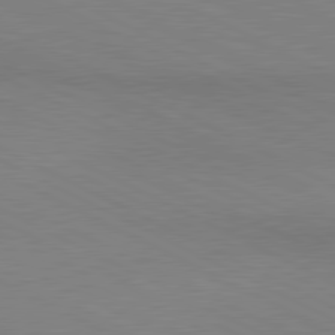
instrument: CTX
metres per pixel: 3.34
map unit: lApd
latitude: 80.8002
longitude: 148.7275
